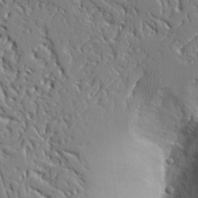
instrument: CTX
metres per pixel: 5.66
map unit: Aa
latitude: 25.1214
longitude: -129.7072
